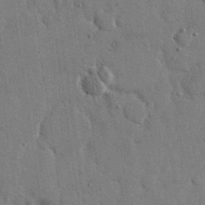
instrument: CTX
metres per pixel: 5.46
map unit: eHh
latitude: 15.3482
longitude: -68.6869
